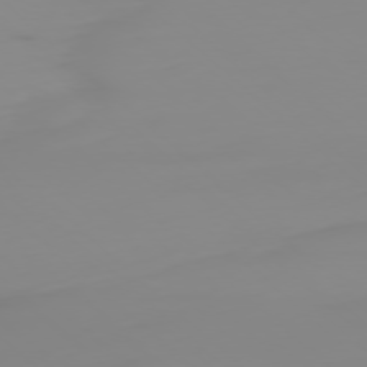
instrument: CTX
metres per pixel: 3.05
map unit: Ap
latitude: -77.7856
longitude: -63.0648
